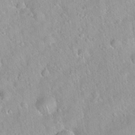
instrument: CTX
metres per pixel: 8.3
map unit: Hto
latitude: 20.6113
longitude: -52.8191
